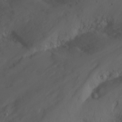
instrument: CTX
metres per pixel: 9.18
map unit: Nhu
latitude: -13.4643
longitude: -66.1766
